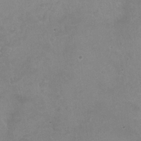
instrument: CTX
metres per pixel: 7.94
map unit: Nhu
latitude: 25.6504
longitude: -53.5182
